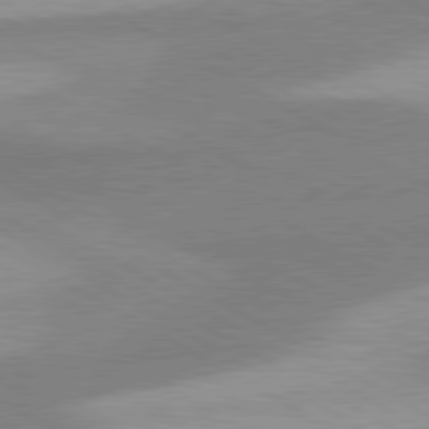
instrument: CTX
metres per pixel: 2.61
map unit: lApd
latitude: 80.2900
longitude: -179.6127
